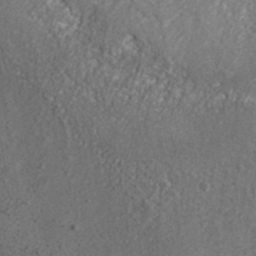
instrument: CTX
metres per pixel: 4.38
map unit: ANa
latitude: 37.1592
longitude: 18.2928
